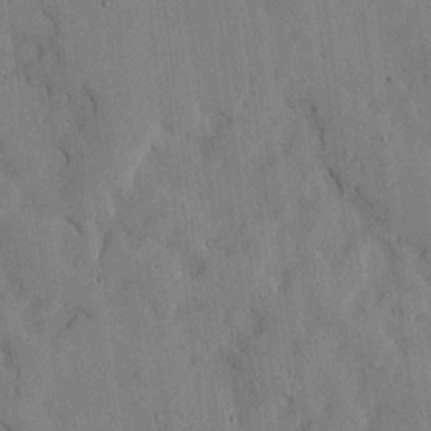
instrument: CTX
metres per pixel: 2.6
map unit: lHvf
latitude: 17.6883
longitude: -112.7624
